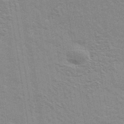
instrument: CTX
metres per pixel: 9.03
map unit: Ave
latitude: 38.8191
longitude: -108.7435
